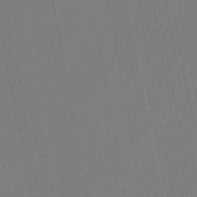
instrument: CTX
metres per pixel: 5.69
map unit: lHb
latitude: -47.0864
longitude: 71.7667
